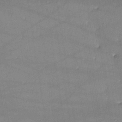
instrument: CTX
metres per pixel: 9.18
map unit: lHvf
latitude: -10.6708
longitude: -101.6127
